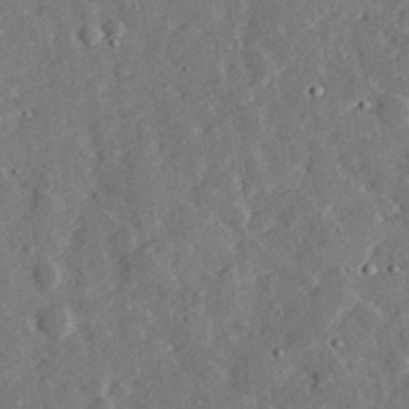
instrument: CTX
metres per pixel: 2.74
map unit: lHvf
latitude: 32.7246
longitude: -83.7827
